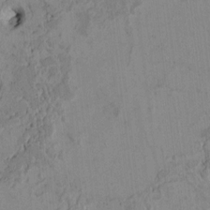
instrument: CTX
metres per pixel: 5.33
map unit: Htu
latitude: 2.6490
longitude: 148.8030
